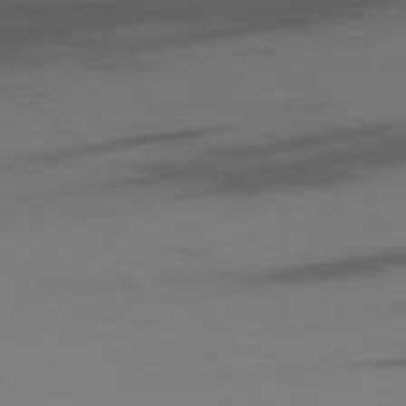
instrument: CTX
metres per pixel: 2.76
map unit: Ap
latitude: -76.7463
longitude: -66.9702
